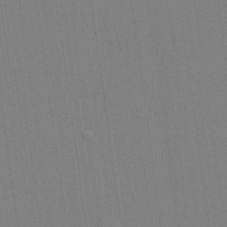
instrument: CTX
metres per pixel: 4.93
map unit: lHvf
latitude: 21.4427
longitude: 142.5573
